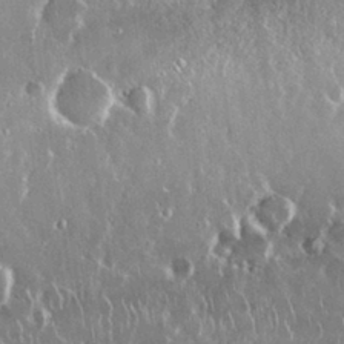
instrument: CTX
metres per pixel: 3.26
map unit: Nhu
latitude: 28.9891
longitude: -62.4223
